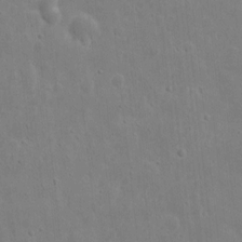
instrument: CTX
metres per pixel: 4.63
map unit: eHh
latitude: 9.5182
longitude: -72.6491
